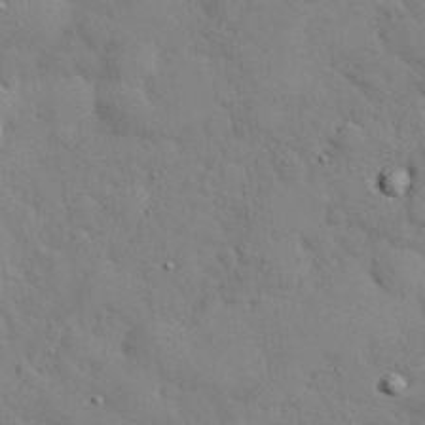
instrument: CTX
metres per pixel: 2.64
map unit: eHh
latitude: 30.3468
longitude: -83.0836
